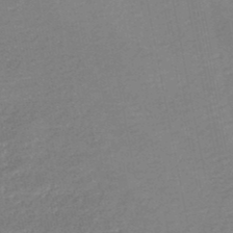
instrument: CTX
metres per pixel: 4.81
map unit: HNb
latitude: -48.8975
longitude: 58.4062
